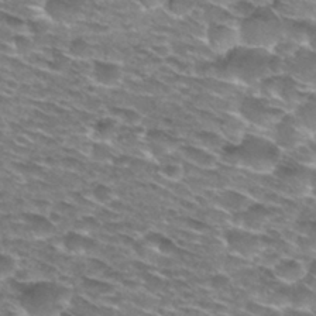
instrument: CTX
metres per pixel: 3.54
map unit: Hto
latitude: 28.9136
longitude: -47.7828
